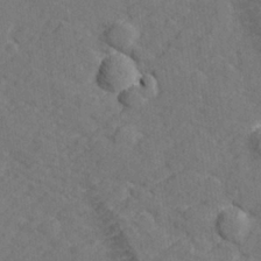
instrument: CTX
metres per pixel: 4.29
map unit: lHvf
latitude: 26.3089
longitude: 142.7841
